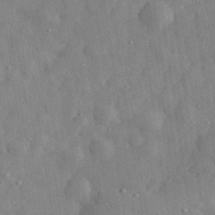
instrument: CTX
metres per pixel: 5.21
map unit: eHh
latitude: 33.0270
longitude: -77.8772
